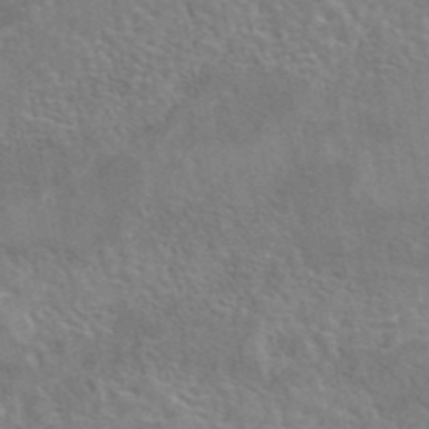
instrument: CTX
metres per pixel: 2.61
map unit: eAb
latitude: 42.3089
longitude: 109.9178
